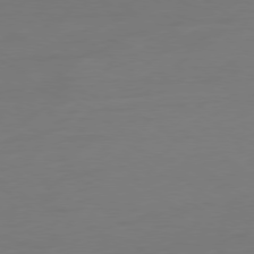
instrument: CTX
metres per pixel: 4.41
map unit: Ap
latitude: -79.5399
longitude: -65.8016
